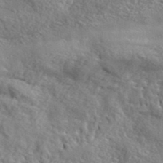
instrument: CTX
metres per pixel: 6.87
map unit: lHvf
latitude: 37.7072
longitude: -87.4804
